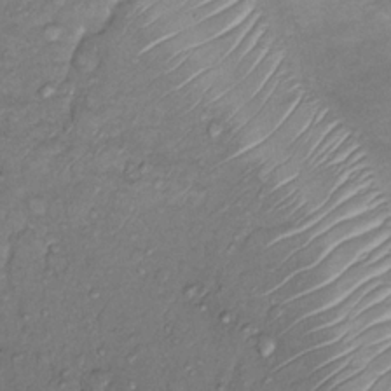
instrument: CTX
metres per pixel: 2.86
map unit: Nhu
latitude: 12.9514
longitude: -28.8758
